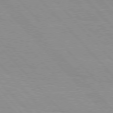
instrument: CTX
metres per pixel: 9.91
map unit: Hpe
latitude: 76.3089
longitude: -154.4412
